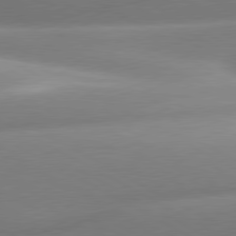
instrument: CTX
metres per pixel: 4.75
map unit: lApd
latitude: 80.2333
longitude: -158.7624
